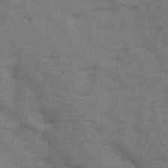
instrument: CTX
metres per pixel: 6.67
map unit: Ave
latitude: 14.2712
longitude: -105.5749
